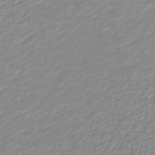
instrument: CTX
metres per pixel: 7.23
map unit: lHb
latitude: -40.1039
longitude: 64.5952
